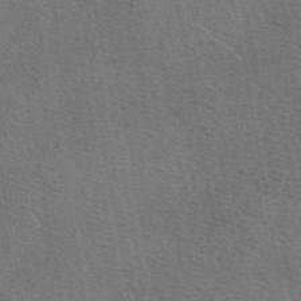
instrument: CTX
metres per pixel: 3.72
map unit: eAb
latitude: 49.6694
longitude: 115.5588
